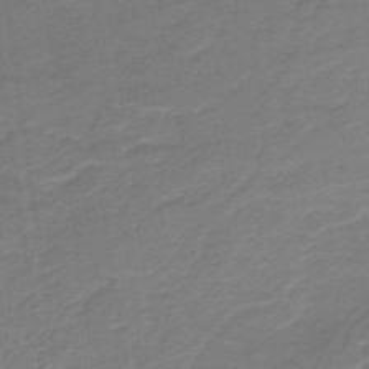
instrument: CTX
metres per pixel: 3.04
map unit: HNb
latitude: -43.4832
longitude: 52.4629
